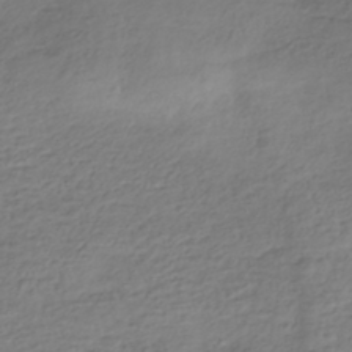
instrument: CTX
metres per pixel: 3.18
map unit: HNhu
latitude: -41.7477
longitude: 99.8233
